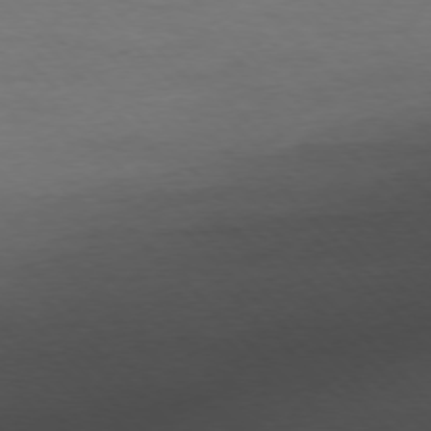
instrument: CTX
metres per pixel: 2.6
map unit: Ap
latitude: -77.2754
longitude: -82.8191
